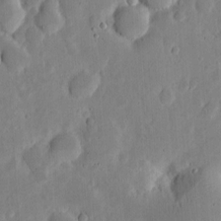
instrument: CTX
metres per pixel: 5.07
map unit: eHh
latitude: 6.1767
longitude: -70.5168
